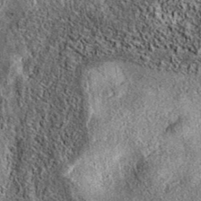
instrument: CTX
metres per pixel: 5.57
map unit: eAb
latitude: 37.2159
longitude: 108.3873
